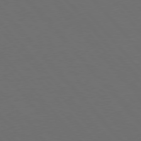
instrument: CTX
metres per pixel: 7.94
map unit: Hpe
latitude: 76.7813
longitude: -162.9325
